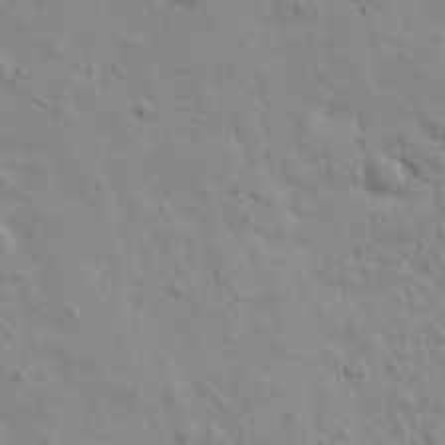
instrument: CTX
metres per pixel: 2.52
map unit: HNhu
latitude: 11.6694
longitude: 23.0298
